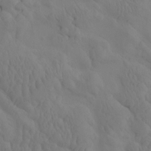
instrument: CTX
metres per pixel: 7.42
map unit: eHh
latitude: -1.1054
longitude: 14.9731
